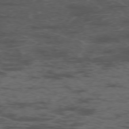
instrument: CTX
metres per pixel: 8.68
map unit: Ap
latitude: -76.2928
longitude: -82.8569
